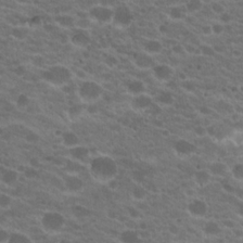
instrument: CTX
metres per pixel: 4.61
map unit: Hto
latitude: 20.5924
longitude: -35.6882
